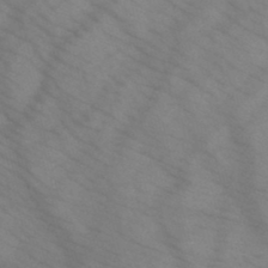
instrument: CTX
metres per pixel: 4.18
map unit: HNb
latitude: -45.5399
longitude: -41.4237
